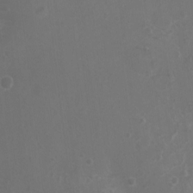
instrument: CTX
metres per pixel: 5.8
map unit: Nhu
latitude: 7.2159
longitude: -19.4804
